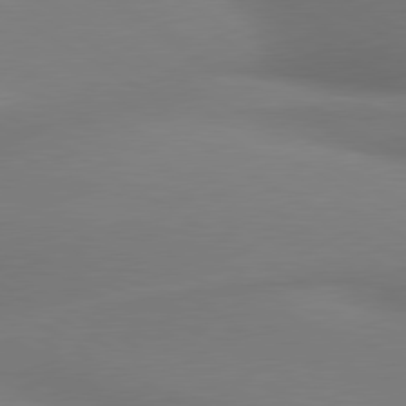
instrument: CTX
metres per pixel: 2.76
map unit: lApd
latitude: 80.0444
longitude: 174.3117
